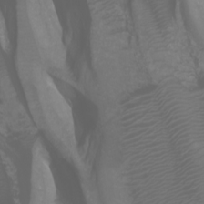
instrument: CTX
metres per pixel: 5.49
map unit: Htu
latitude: -1.0676
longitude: -75.5182
